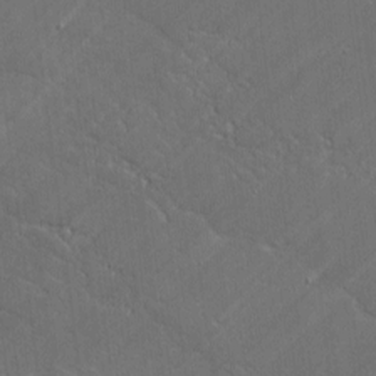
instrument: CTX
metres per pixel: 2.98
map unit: lAvf
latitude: -0.9920
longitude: -106.0633
